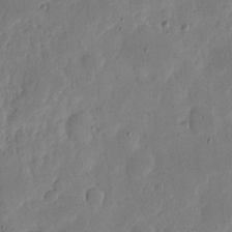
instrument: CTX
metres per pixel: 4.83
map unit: eHh
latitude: 5.7827
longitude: -71.5560
